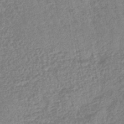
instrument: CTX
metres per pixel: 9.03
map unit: lHb
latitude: -44.4251
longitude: 80.8219
